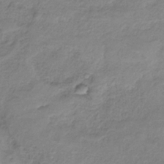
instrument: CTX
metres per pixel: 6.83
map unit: HNb
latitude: -33.1998
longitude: 57.8044
